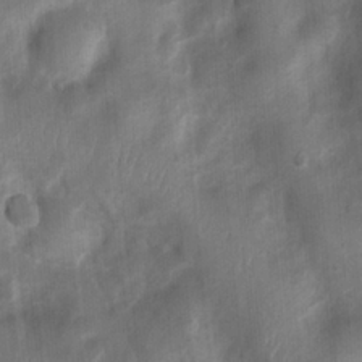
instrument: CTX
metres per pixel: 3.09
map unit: Ht
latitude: 4.0822
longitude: -22.1956
